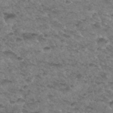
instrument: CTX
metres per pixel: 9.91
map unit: Hto
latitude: 33.3293
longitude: -48.7624
